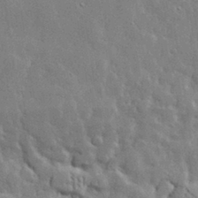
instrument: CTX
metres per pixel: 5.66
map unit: lHvf
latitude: 33.2915
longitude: -90.8569
